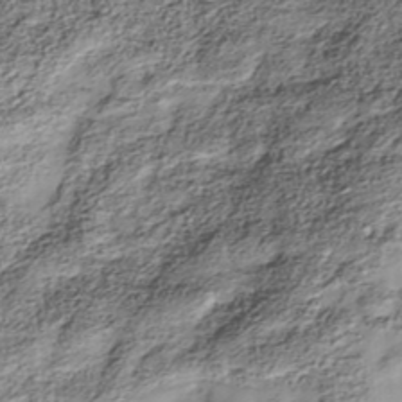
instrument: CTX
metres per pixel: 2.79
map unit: Nhe
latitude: -38.3306
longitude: -148.0255
